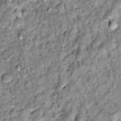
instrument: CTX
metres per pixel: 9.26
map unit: Hto
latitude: 14.4412
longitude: -35.3859
